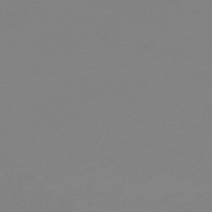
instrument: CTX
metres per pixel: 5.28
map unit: lHb
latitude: -44.4818
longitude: 75.4644
